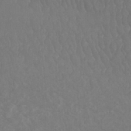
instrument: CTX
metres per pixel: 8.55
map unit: Htu
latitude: -9.1998
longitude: -76.2711
